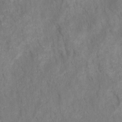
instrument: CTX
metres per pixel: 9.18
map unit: HNhu
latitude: -28.0472
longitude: 72.9353
